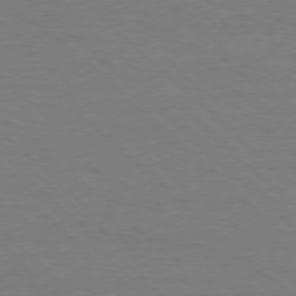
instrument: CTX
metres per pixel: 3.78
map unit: Ap
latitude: -77.8422
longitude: -86.2144
